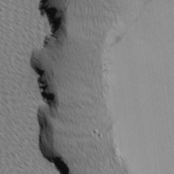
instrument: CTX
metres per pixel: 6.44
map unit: Ave
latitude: -1.7667
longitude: -113.1592
